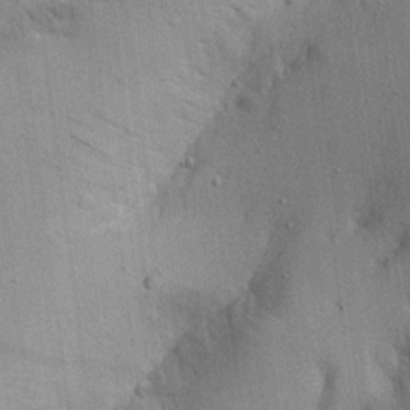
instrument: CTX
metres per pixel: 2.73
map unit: Aa
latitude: 21.4994
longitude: -144.2711
